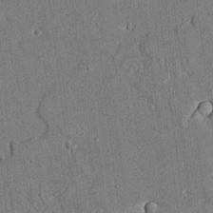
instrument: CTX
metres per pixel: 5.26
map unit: lAvf
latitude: 4.7435
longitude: 169.6721
